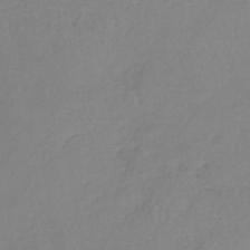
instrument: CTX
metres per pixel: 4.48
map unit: lHb
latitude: -41.1053
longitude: 61.1998
